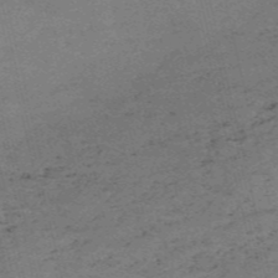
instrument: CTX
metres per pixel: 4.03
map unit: HNb
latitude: -55.1053
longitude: -42.3467
